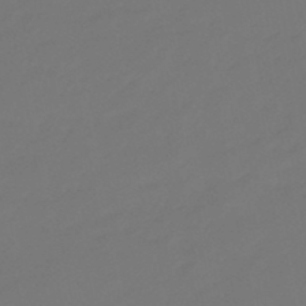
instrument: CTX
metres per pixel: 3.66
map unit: eHb
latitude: -47.1998
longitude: 86.1417
